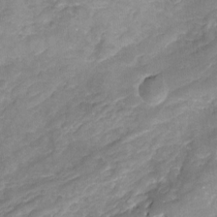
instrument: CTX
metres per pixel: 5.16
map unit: Nhu
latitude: -22.2740
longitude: -56.0444
